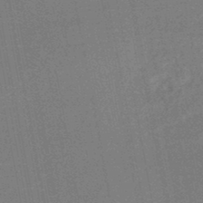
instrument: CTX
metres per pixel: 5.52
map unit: HNhu
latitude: -47.6910
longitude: 98.9542
